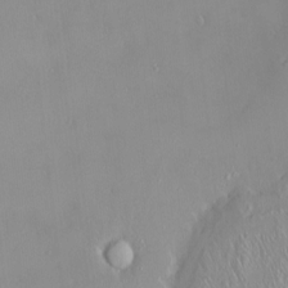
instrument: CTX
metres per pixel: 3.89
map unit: HNhu
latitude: 3.1970
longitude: 7.5777
